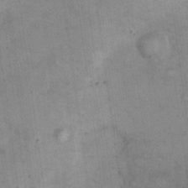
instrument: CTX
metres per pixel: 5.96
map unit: eHh
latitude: 21.1214
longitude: -61.1781
